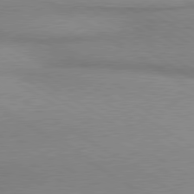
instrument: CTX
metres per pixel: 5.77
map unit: lApd
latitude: 80.1011
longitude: 167.0486
